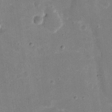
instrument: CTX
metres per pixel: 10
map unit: Nhu
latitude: 18.3467
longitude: -74.3656
